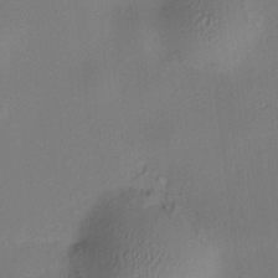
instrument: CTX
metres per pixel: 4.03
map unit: HNhu
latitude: 8.6869
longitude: 15.1809
